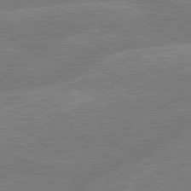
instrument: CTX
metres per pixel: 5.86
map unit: lApd
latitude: 79.4616
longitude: -145.5560
